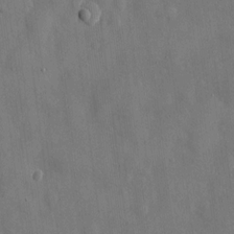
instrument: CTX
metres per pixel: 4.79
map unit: eHh
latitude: 10.4601
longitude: -69.8583
